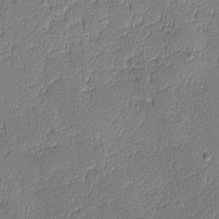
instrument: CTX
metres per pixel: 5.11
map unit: lAvf
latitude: -8.5007
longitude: -113.8394
